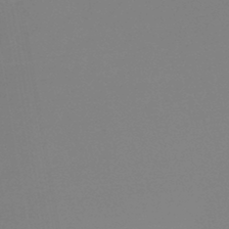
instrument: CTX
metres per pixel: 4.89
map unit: lHb
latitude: -44.5763
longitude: 60.0283
